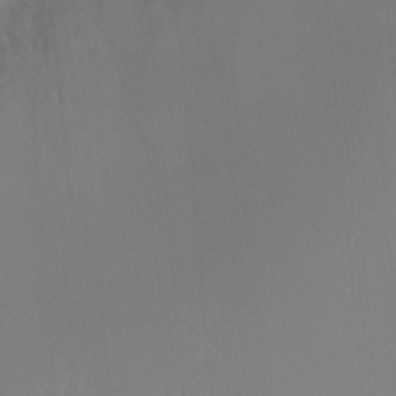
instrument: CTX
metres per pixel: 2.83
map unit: Ht
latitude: -15.0865
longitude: -51.7071
